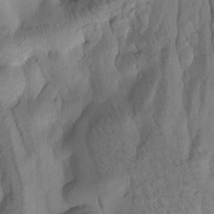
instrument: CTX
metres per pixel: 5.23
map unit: Htu
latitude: -3.3509
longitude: 169.7666
